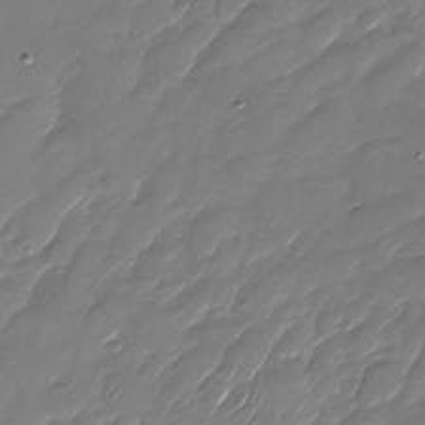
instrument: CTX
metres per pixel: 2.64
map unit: Nhu
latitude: -28.6141
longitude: -65.0269
